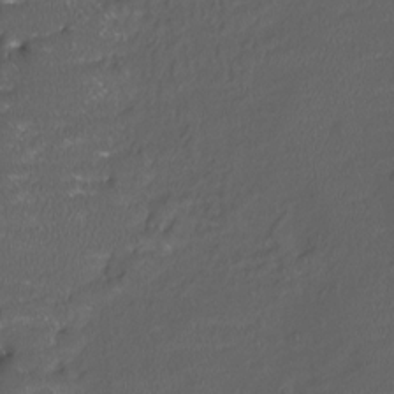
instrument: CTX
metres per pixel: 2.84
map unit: Htu
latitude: -11.5966
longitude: -72.2145
